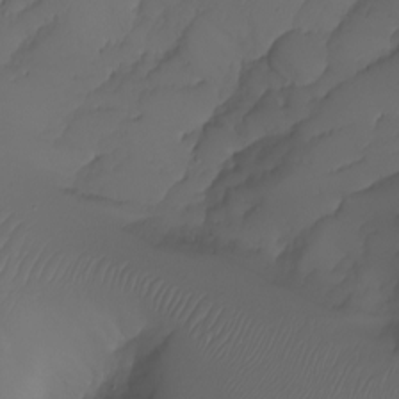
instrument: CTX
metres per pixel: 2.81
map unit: Nhu
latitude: -7.2754
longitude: -80.8191
